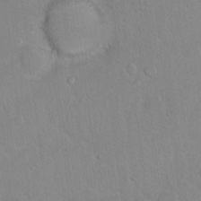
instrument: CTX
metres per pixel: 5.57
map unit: Hto
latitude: 15.4994
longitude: -40.4978
